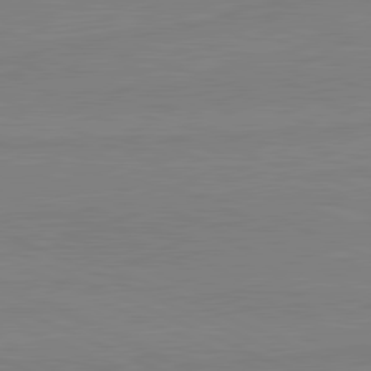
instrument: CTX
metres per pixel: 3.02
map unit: lApd
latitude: 81.2915
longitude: -178.7436
